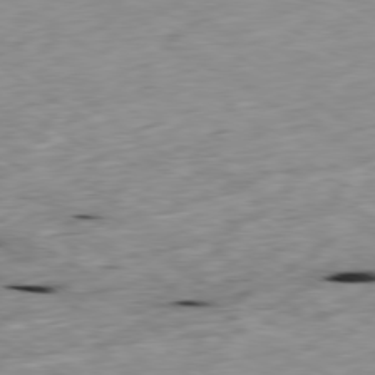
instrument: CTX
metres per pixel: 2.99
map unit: Ap
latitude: -79.8800
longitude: -90.4790
